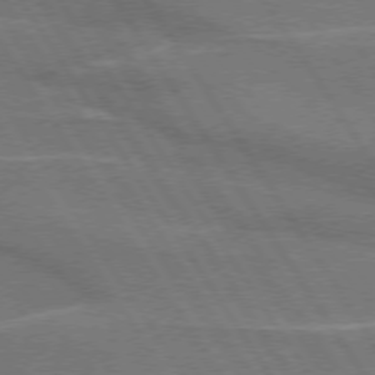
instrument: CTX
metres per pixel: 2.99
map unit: lApd
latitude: 74.3089
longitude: -66.1577
